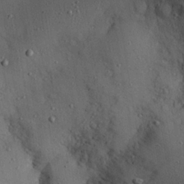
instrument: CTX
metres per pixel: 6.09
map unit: eHh
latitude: 25.0080
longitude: -71.8394
